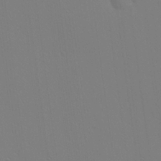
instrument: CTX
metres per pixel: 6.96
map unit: Ave
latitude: 23.6505
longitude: -135.7827
